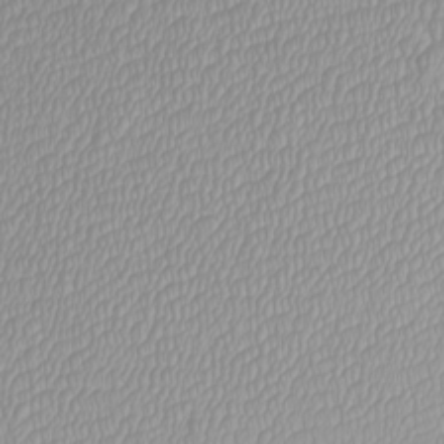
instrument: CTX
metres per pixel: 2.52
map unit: Htu
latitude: -5.9745
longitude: -73.5372
